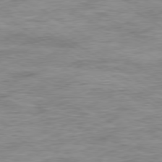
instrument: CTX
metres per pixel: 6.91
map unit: Ap
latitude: -79.8989
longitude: -48.0822
